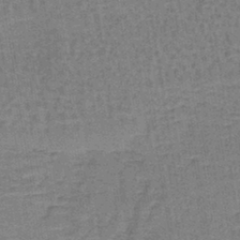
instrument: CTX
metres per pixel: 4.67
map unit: lHb
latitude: -40.8219
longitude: 57.2754
